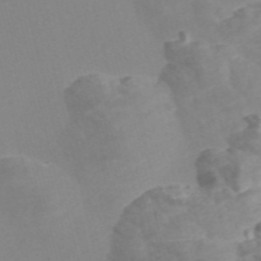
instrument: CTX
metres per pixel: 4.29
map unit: Nve
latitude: -56.5574
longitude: 51.9745
